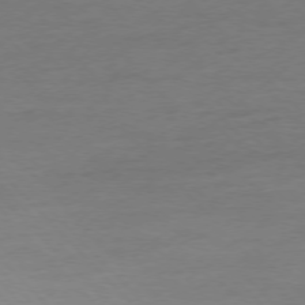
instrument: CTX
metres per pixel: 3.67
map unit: Ap
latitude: -77.0486
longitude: -93.0269
